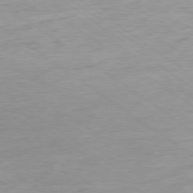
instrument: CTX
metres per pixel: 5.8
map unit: Hpe
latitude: -78.8786
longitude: -22.6490
